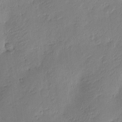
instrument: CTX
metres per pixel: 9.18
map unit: eHh
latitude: -3.6343
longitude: 17.7667
